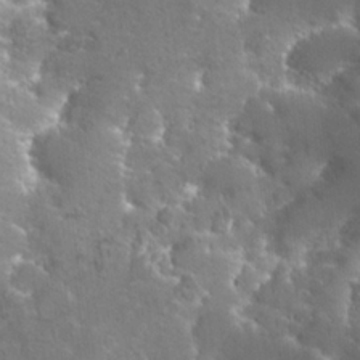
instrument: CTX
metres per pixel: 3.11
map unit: Hto
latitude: 20.6680
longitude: -40.2711
